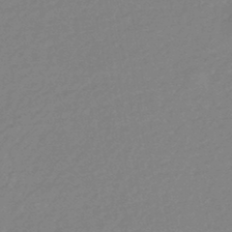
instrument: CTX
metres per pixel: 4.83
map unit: HNhu
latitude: -44.2362
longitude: 90.0283
